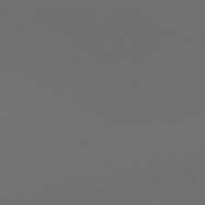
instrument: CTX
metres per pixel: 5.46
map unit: Hpe
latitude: 77.5560
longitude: -168.8758
